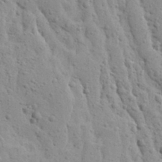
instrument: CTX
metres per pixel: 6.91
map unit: Ave
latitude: 13.6883
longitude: -132.6679
